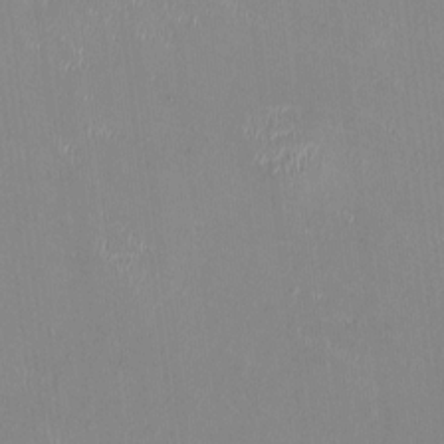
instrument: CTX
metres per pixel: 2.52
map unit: HNhu
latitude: 0.4412
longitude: -4.9892
